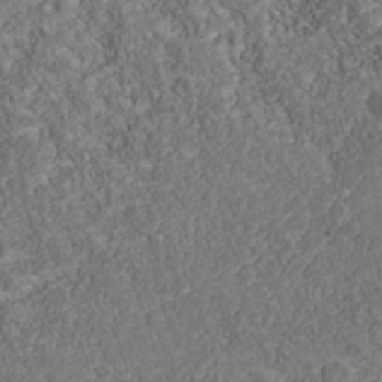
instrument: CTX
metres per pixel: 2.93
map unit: Nhu
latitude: -39.2943
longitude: -83.7260
